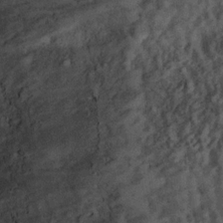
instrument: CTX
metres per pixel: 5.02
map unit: Hto
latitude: 14.0633
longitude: -33.8016
